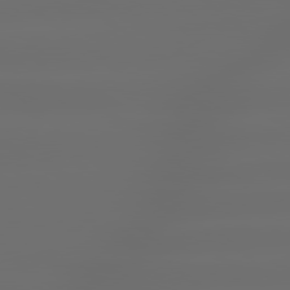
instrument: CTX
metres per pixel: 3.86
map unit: lApd
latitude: 79.7639
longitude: -139.1403
